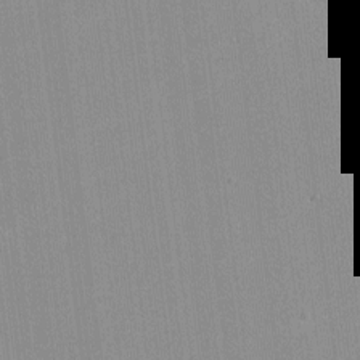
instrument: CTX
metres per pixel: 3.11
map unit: lHvf
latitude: -12.0283
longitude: -103.1781
